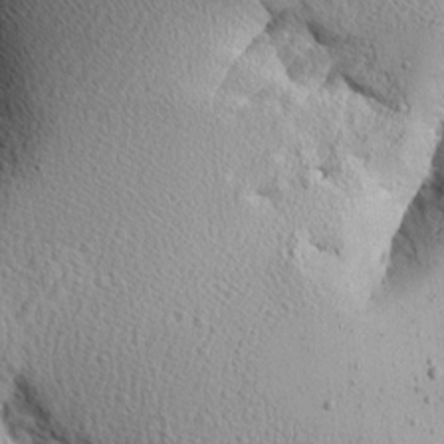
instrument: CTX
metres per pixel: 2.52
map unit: Aa
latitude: 7.3860
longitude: -137.8584
